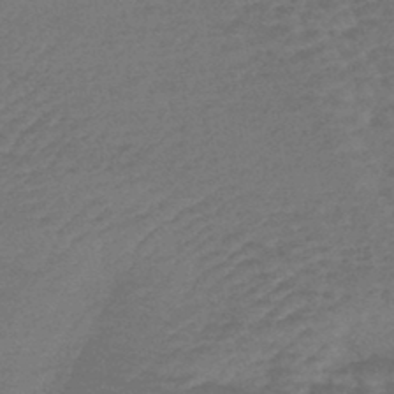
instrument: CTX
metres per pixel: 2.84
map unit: lHb
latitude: -43.8044
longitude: 80.8408
